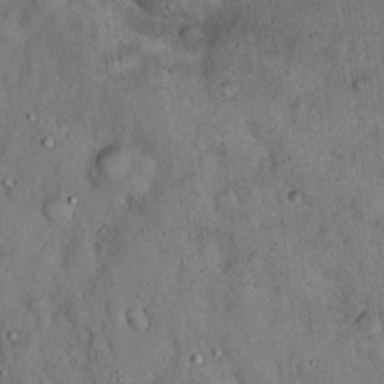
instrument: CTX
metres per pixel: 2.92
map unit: Hto
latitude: 18.6868
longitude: -60.7435
